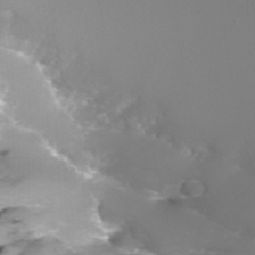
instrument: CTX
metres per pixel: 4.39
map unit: Nhu
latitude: -7.7288
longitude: -77.2159
